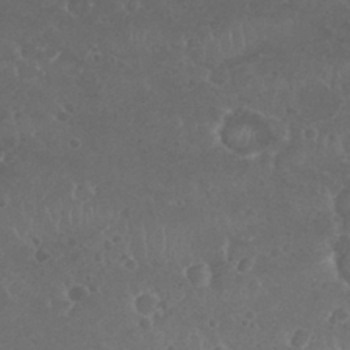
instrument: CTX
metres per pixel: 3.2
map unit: Nhu
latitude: 26.5546
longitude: -52.0633
